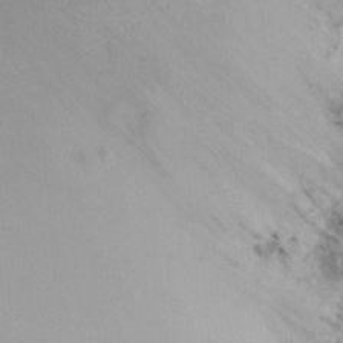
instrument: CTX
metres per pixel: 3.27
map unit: Ht
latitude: -6.8408
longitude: -35.1592
